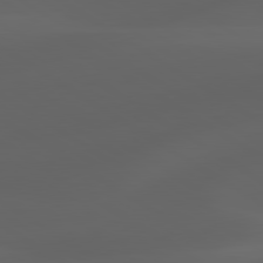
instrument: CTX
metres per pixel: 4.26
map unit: lApd
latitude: 80.7624
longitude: -85.4993
